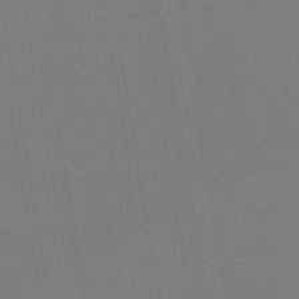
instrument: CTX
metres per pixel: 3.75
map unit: HNb
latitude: -44.6707
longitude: -41.5560
